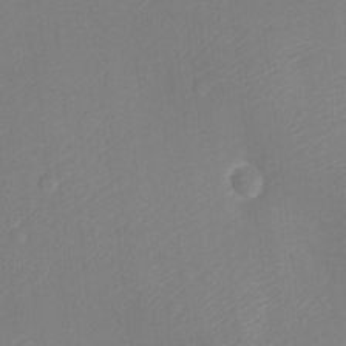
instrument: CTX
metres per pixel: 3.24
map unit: Ht
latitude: -11.8422
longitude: -23.7072
